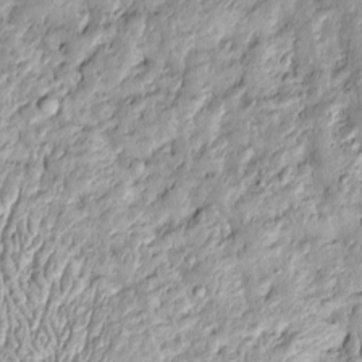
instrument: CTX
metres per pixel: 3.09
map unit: Htu
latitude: -4.9919
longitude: 159.3888
